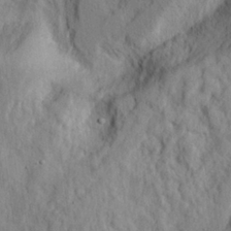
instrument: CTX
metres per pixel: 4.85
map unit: eHh
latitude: 24.1011
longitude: -80.2333
